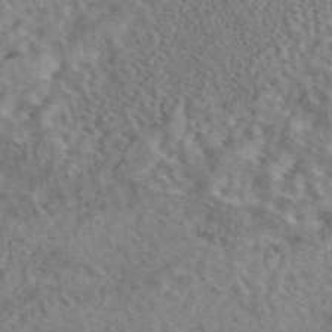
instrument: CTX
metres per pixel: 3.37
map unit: eAb
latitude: 43.2726
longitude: 109.1431
